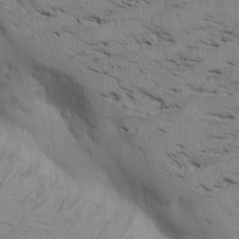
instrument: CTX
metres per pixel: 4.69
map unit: Htu
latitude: 3.7827
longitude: 152.1416
